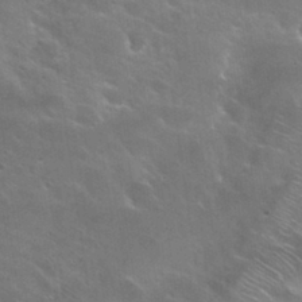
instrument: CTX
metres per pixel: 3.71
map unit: Hto
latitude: 29.9339
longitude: -43.4238
